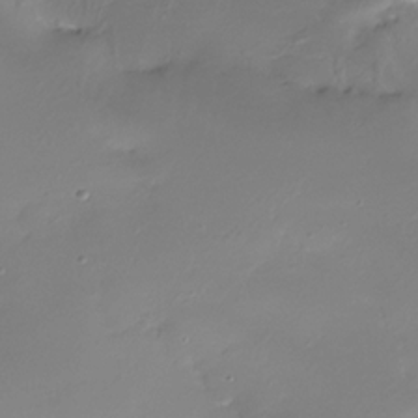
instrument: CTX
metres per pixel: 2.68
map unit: Nhe
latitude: -32.0283
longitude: -117.0647
